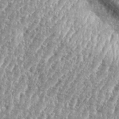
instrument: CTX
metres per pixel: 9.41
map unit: eHh
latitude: 35.2914
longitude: -135.0080
